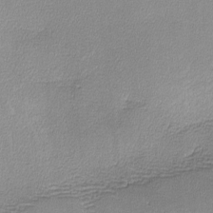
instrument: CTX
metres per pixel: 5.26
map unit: lHvf
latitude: -13.2754
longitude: -102.2144
